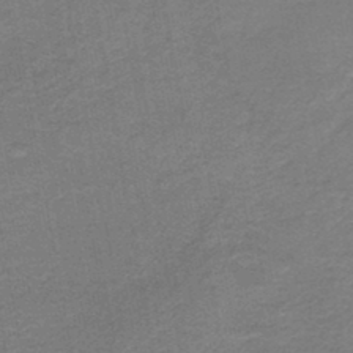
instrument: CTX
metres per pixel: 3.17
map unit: HNb
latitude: -45.1053
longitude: 52.3495
